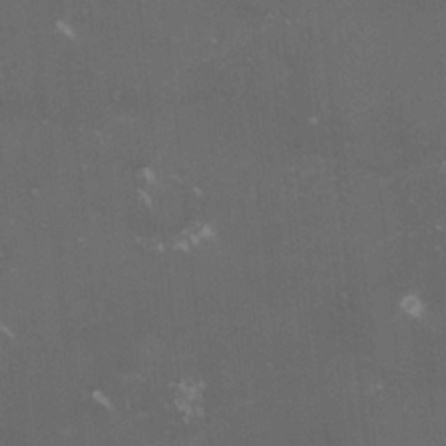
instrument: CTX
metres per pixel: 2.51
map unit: lHvf
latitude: -15.1431
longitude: -101.5182
